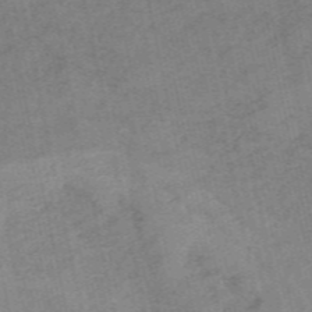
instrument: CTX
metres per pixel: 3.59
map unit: HNb
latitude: -55.9556
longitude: -46.0255
